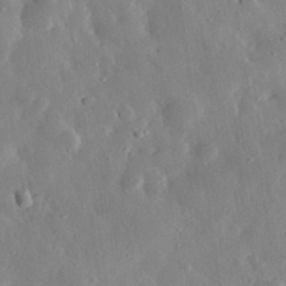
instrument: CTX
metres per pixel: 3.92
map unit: eHh
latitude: 32.6868
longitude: -78.6302
